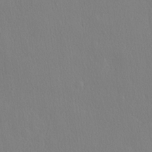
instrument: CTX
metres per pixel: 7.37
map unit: lHvf
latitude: 20.6869
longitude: 142.0661
